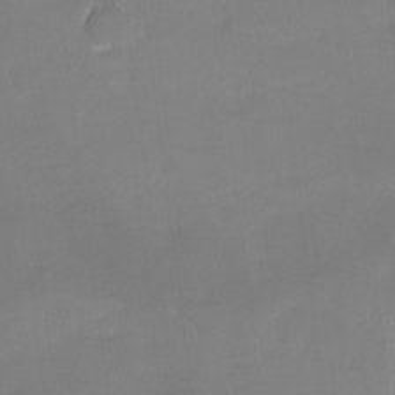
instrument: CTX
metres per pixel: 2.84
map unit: Ht
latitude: -16.1984
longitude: -40.9891
